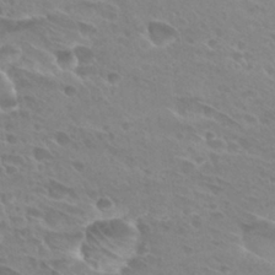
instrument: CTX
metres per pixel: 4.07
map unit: Hto
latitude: 27.8017
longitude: -39.8394
